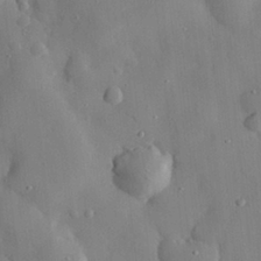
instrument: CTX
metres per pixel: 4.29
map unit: eHh
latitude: 28.9702
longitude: -77.6694
